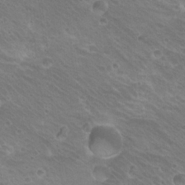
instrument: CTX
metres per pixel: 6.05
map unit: Hto
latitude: 20.4412
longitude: -32.7624
